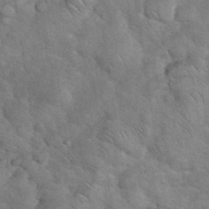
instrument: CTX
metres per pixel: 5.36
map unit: eHh
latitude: 36.6302
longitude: -65.2537
